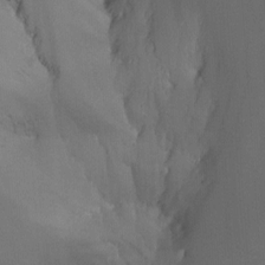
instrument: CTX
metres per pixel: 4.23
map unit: Nhu
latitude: -14.7652
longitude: -53.8395
